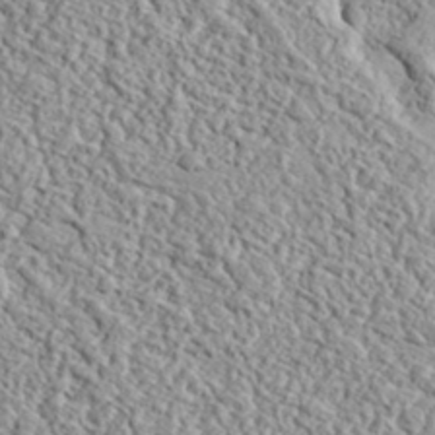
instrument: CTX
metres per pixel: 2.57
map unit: eHh
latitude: 37.2915
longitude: -81.6694
